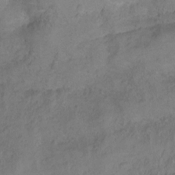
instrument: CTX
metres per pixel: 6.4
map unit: Hto
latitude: 6.8191
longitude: -36.5357
